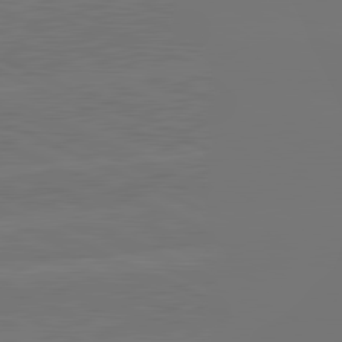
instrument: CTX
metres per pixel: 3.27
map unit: lApd
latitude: 81.8961
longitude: -154.3278
